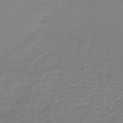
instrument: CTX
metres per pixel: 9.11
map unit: lHb
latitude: -40.6518
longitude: 52.7652
